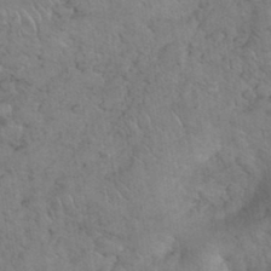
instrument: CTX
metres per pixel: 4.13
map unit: eHh
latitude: 35.4237
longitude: -64.5546
